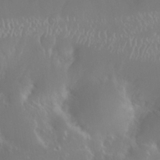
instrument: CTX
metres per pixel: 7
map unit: Nhu
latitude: 25.5749
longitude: -58.9703
